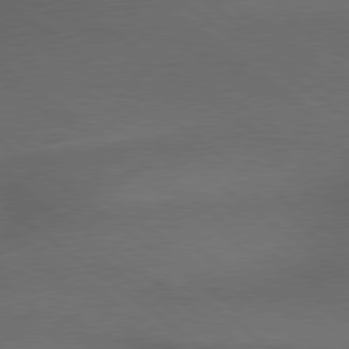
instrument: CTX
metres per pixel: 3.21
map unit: lApd
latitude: 79.3671
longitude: -176.8191
